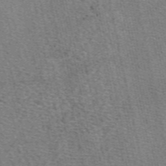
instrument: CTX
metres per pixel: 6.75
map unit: eAb
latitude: 50.1955
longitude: 107.7478
